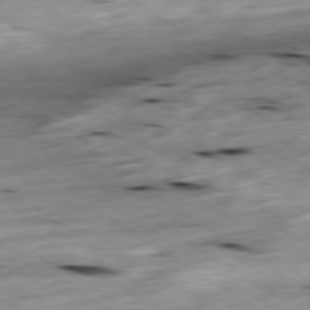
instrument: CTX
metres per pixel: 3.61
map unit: Ap
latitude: -79.7666
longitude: -89.6505
